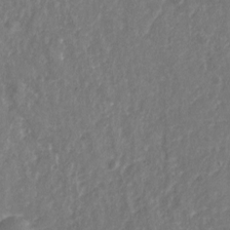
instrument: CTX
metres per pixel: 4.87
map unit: Nhu
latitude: -19.8233
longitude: -57.5749
